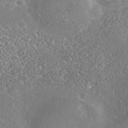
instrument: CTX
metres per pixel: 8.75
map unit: Nhe
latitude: -40.8408
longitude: -100.9892
